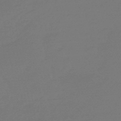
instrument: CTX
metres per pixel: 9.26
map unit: eHb
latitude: -47.0675
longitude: 87.8422
